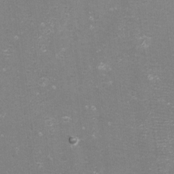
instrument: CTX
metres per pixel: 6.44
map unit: eHh
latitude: -11.7100
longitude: -62.5357
